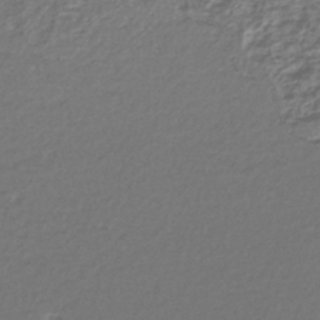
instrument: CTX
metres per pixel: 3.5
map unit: lHb
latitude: -42.7463
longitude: 73.3132
